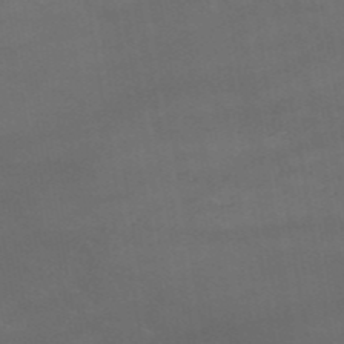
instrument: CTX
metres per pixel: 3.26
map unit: HNb
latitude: -52.1983
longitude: -39.6505
